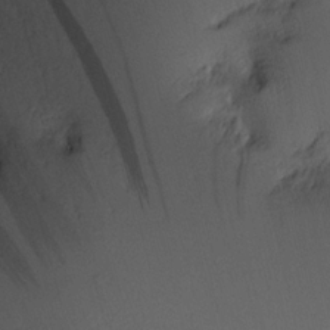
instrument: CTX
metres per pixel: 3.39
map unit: Nhu
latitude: 2.9891
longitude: -75.7828
